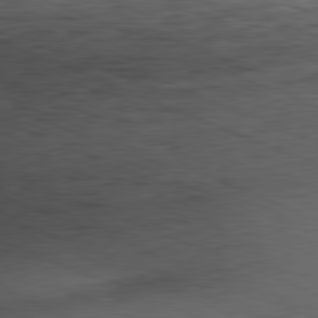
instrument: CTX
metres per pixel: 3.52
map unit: Ap
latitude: -81.8423
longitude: -70.7813
